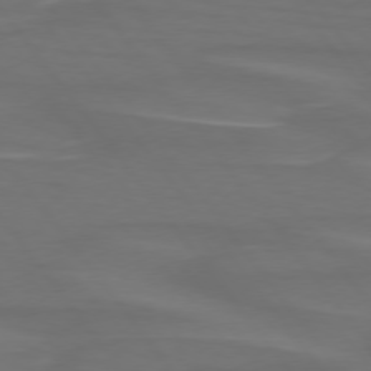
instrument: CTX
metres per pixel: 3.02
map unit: lApd
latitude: 75.0836
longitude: -79.8395
